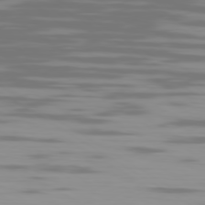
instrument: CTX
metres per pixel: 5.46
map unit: Ap
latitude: -79.8044
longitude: -102.3656
